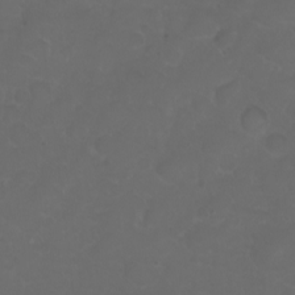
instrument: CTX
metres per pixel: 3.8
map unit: eHh
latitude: 0.8758
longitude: -55.2726
